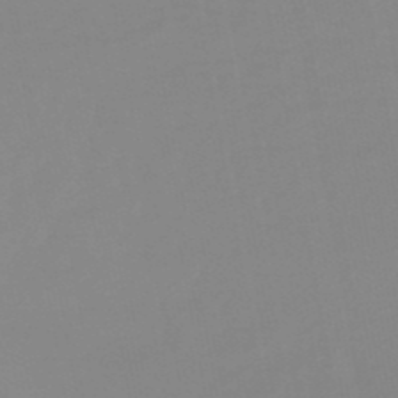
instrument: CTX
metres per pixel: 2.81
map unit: eHb
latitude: -49.9556
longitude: 74.1039
